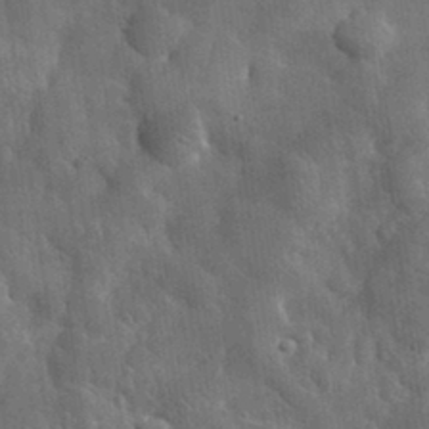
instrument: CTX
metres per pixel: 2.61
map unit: eHh
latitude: 30.5735
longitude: -72.9136
